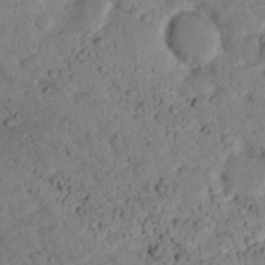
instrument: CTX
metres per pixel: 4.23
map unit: lHvf
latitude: 14.3846
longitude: 178.8408
